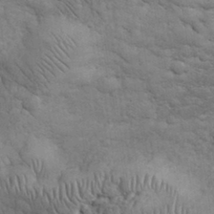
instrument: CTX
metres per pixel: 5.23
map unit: eHh
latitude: 32.7246
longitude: -67.6693
